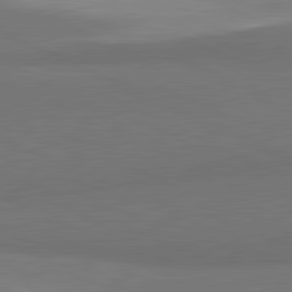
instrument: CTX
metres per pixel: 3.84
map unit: lApd
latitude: 81.7639
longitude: 157.1431
